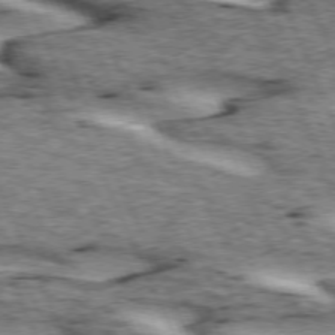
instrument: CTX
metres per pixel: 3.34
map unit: lApd
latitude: 73.3293
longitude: -54.0444
